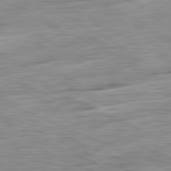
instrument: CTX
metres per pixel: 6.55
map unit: Ap
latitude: -81.8045
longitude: -67.4048
